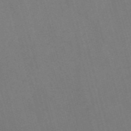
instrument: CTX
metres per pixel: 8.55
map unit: Nve
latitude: -57.9745
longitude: 64.4251
